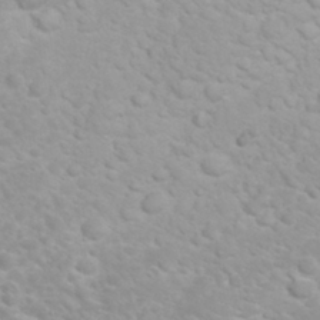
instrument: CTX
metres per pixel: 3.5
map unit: eHh
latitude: 32.1011
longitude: -62.2712
